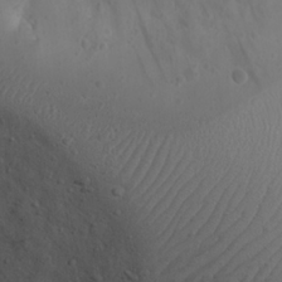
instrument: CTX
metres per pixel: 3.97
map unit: Nhu
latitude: 22.4979
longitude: -72.1578
